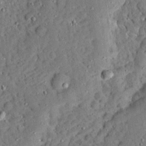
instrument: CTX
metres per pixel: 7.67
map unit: Ave
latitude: 13.3293
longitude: -137.2159
